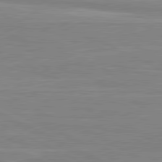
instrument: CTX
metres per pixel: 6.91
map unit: lApd
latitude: 80.8947
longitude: 170.0283
